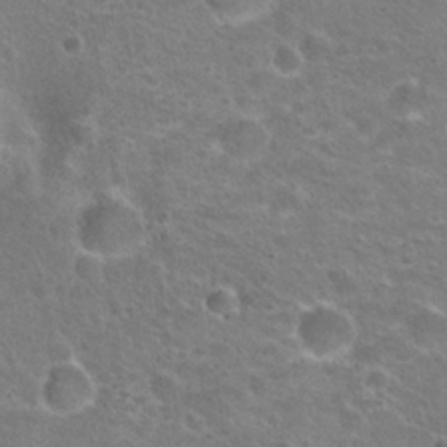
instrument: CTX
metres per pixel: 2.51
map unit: Hto
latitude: 24.4223
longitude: -31.1592
